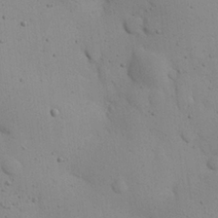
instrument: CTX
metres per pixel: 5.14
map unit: eHh
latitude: 24.7435
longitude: -72.1011
